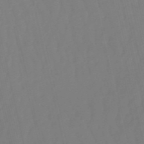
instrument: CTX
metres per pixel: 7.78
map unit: eHb
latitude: -50.5196
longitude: 76.7841
